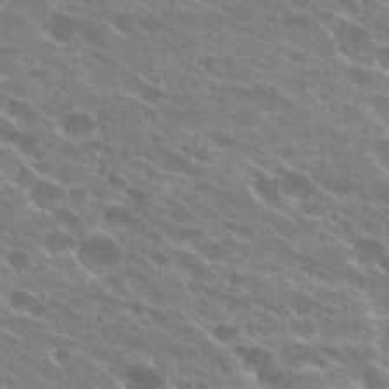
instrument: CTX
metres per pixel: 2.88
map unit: Hto
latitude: 24.4034
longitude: -43.6505
